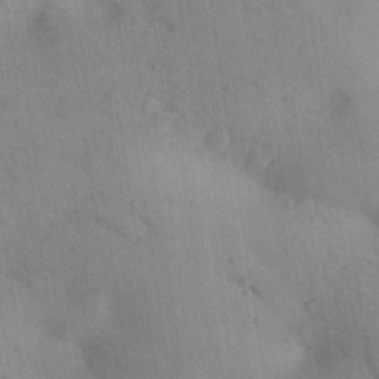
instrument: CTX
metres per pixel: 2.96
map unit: Aa
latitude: 31.6316
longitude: -146.7436
